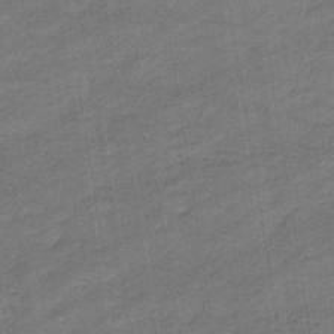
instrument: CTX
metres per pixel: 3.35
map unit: eHb
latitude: -36.4818
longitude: 77.8233
